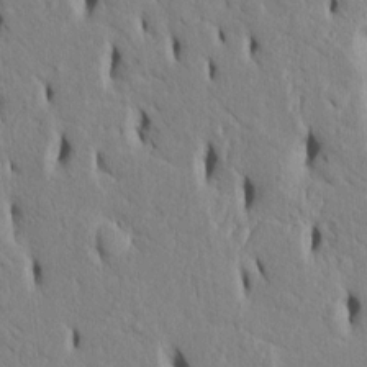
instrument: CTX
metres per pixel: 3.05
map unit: Htu
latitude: 3.3104
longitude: 151.0486
